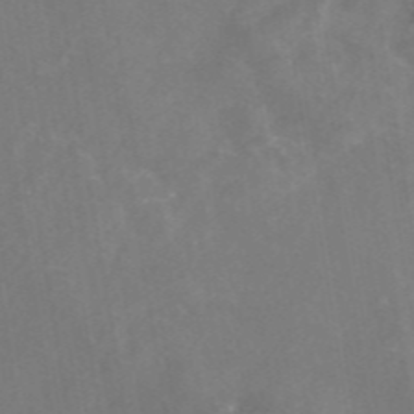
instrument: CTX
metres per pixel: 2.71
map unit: eAb
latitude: 46.5546
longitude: 126.6518
